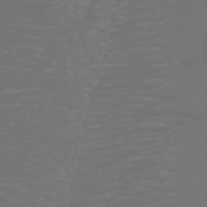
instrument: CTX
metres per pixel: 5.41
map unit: Htu
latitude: -6.2739
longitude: -74.0444
